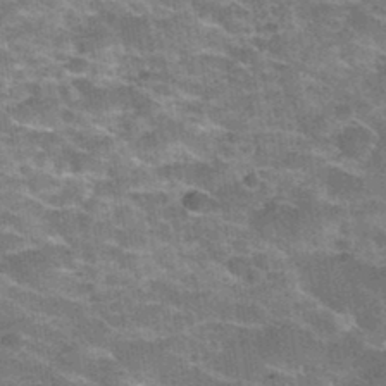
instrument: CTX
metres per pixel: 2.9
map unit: Hto
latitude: 34.6112
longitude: -53.1214
